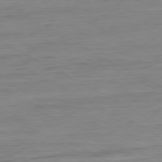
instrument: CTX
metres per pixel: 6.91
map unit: Ap
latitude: -80.5007
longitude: -77.8394
